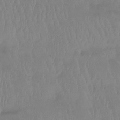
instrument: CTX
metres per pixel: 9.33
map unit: Htu
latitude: -14.5385
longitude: -46.6302
